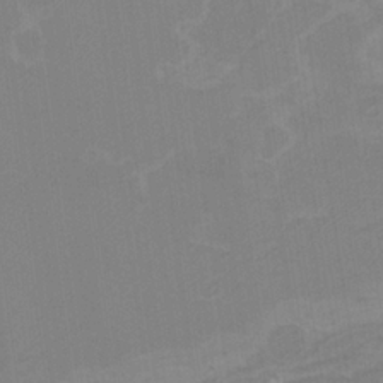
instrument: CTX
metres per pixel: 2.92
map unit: Nhu
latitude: -8.3684
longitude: -84.8569
